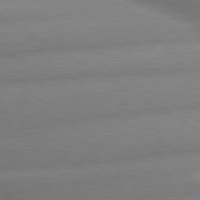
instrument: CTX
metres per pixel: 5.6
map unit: lApd
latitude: 80.1200
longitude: -162.9892
